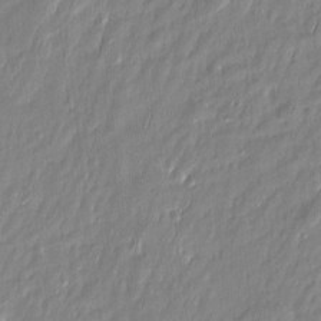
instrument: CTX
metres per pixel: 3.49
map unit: Htu
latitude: -6.0850
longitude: 174.8407
